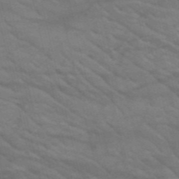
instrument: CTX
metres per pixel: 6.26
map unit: HNb
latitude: -53.1620
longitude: -44.7624
